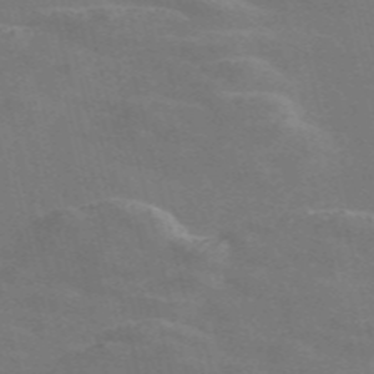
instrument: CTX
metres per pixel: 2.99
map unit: Nve
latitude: -58.5195
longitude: 63.5021
